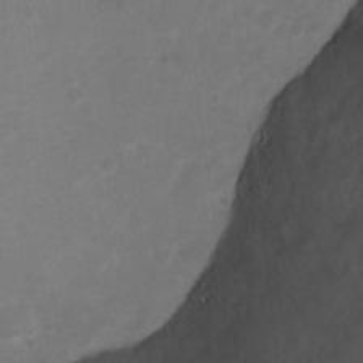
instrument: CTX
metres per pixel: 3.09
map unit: Ht
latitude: 3.2726
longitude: -28.2900
